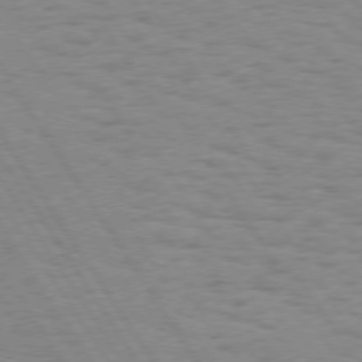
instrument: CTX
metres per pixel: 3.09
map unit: Hpe
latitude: 74.1389
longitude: -136.4223
